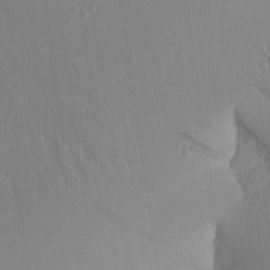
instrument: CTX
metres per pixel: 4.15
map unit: Aa
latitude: 24.7246
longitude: -132.4790
